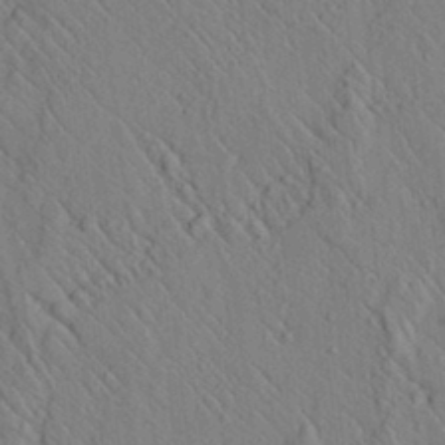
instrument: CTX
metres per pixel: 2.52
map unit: lAvf
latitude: 6.7246
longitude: 160.0094
